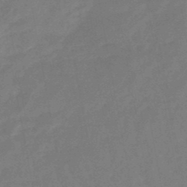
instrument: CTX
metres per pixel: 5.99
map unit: eHb
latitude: -46.3117
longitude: 82.1606
